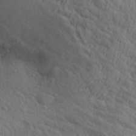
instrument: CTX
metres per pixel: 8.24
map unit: Aa
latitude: 28.4601
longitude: -132.5357
